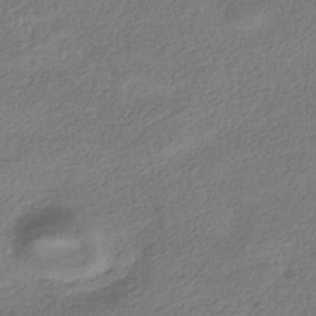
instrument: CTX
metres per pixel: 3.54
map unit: HNhu
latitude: -39.9178
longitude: 102.9164
